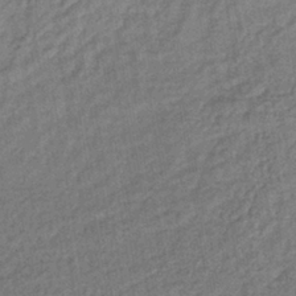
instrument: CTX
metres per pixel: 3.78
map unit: lHb
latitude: -38.4629
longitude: 62.3117
